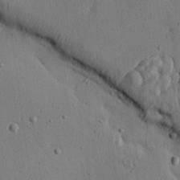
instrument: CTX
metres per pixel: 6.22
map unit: eHh
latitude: 23.8772
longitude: -80.2145
